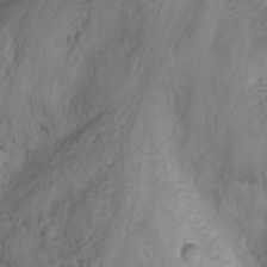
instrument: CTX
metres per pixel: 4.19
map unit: Nhu
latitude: -1.8423
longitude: -74.7813
